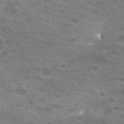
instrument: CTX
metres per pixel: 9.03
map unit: Hto
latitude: 25.7071
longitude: -29.7449
